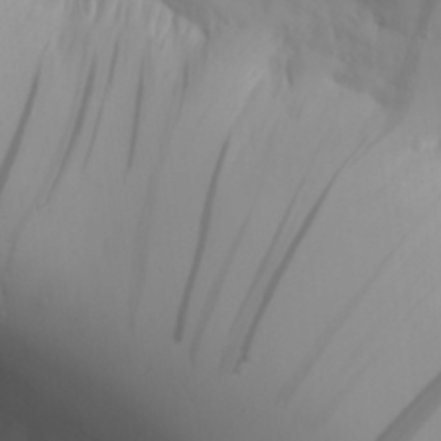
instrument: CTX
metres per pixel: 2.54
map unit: Aa
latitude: 27.7828
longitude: -132.8002
